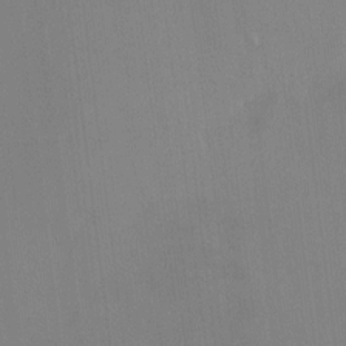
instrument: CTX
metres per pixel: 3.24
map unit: HNhu
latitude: -1.5022
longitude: -6.9703
